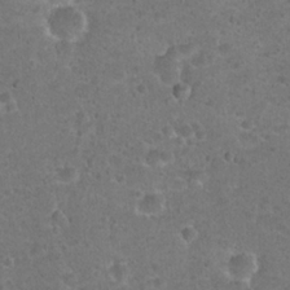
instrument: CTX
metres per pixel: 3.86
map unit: Hto
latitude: 22.1578
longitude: -48.2900
